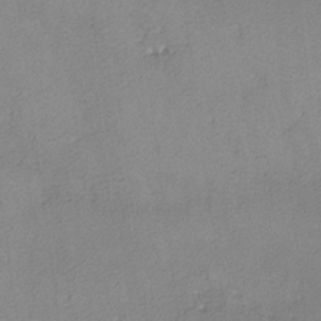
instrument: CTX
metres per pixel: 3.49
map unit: lHvf
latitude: -13.6722
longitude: -103.5749
